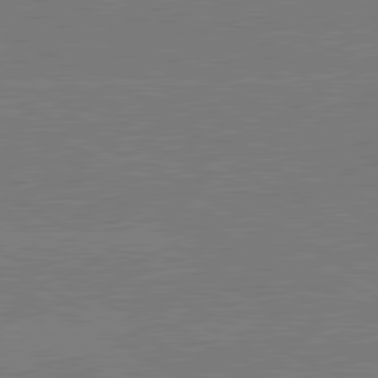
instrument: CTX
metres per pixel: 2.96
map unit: lApd
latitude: 80.9325
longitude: -127.2726
